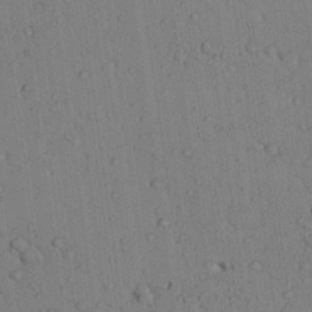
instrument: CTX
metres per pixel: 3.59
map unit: Aa
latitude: 26.9514
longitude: -137.9717
